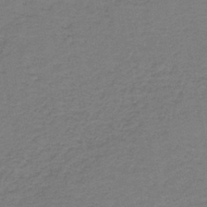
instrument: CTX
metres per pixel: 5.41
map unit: lHb
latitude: -42.1416
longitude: 53.8989
